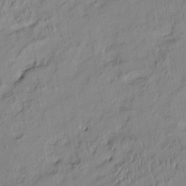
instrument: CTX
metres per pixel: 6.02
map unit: HNhu
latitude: -4.3117
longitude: 13.6344
